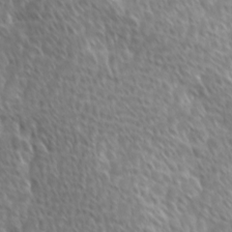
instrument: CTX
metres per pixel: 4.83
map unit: Ave
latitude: 9.2159
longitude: -106.0822
